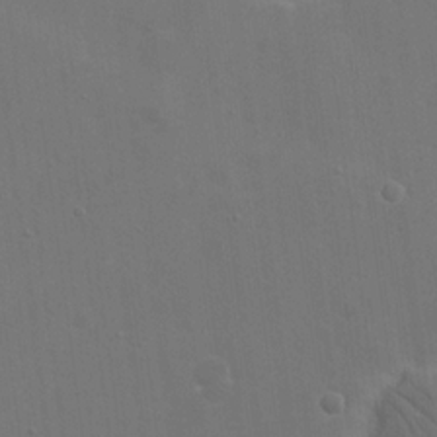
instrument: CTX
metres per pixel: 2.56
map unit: eHh
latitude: 19.6127
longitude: -66.3656
